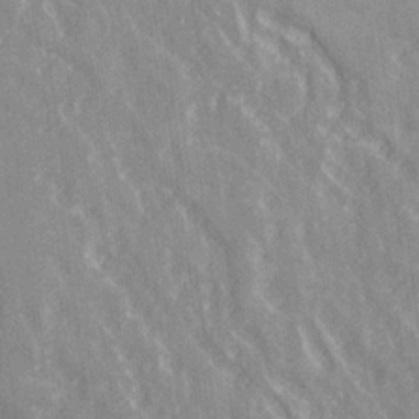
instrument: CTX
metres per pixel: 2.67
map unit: Ave
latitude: 21.5182
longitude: -134.2144
